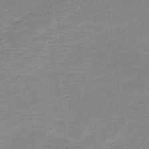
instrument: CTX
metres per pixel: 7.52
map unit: eHb
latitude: -33.6533
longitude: 68.3495
